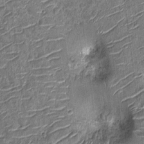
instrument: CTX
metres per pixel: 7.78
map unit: Nhu
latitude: -12.4818
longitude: -21.9339
